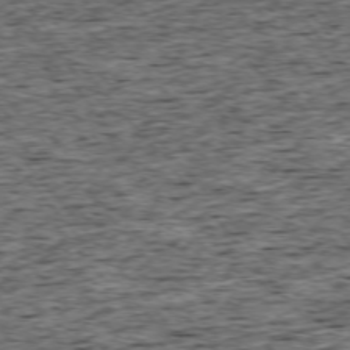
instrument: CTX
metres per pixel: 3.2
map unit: Ap
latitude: -75.2754
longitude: -92.1011
